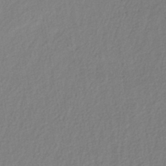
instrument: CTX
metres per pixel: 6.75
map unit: lHb
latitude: -40.9353
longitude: 72.9164
